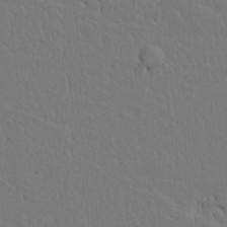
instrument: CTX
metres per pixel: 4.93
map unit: lAvf
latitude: 15.1781
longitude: -127.0459
